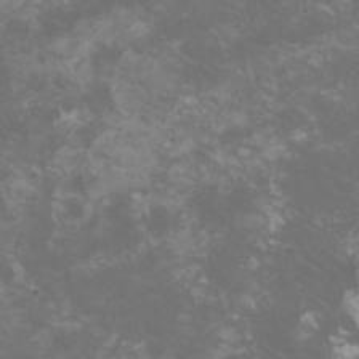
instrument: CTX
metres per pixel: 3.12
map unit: HNhu
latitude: 1.3670
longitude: -1.9717
